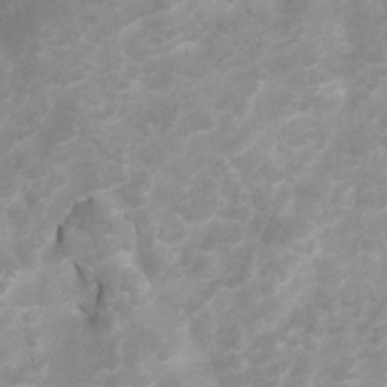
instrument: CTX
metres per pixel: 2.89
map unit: Hto
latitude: 5.7639
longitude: -32.8758
